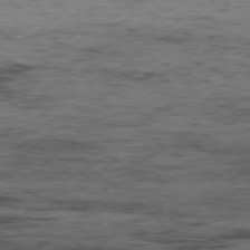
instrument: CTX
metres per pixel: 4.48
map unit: Hpe
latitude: -78.8786
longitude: 13.6722
